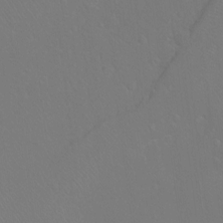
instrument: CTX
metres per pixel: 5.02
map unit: Ht
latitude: -7.7855
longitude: -37.7828
